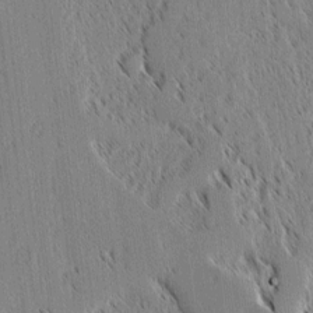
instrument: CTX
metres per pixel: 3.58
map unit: lAvf
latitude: 1.8583
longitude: -106.3089
